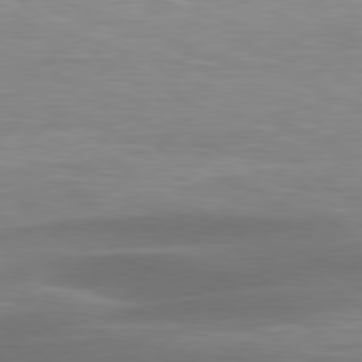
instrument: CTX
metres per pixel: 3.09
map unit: Hpe
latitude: 79.1970
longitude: -129.1214
